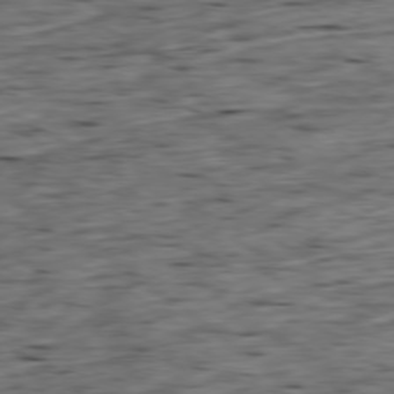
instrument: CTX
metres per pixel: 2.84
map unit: Ap
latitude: -79.3131
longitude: -89.7450
